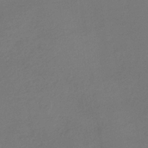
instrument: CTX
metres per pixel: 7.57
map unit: lHb
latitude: -35.9178
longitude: 67.4643
